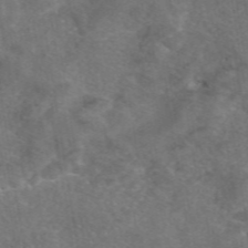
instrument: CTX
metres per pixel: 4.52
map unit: eAb
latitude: 47.2348
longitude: 111.3509
